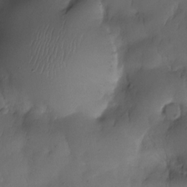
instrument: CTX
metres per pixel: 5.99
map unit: Nhe
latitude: -31.0108
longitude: -139.5938
